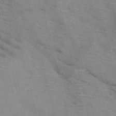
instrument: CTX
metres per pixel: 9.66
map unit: HNb
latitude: -47.6910
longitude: -47.9150
